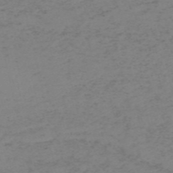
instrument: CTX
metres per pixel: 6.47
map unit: HNb
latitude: -55.2565
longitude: -46.8947
